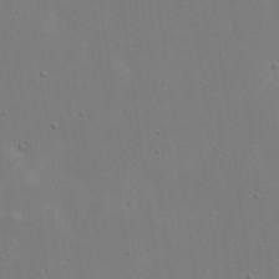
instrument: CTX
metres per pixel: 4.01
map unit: eHh
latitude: 18.8569
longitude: -71.7827
